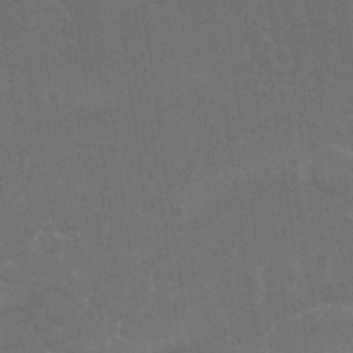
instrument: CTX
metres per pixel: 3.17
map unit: Nhu
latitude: 26.5924
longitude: -51.9906
